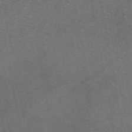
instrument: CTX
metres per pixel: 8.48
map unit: eAb
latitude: 46.9325
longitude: 105.6155
